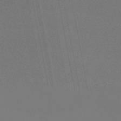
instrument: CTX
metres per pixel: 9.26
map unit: eHb
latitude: -48.7463
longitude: 86.8030
